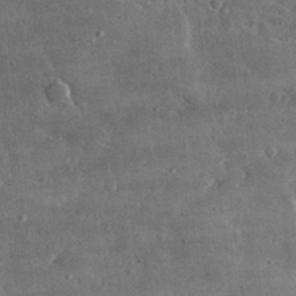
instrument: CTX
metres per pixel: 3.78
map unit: lHvf
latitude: 32.3656
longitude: -91.1592
